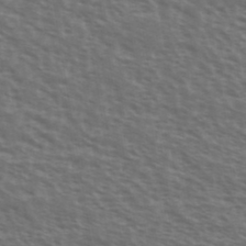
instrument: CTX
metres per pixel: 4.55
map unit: Ave
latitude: 38.4979
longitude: -111.4993
